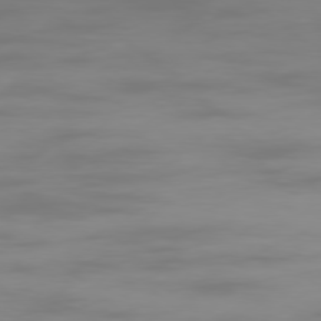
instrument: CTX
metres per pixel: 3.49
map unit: Ap
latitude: -78.5007
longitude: -96.3656
